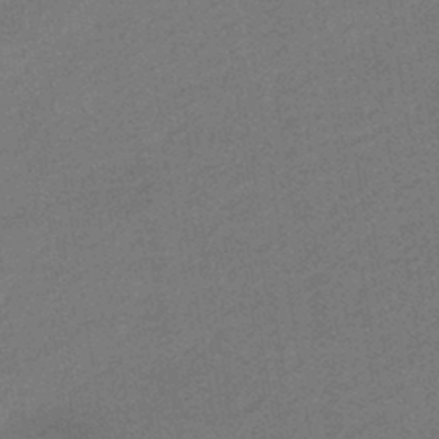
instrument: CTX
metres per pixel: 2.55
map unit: HNhu
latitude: -43.8422
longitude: 90.8219
